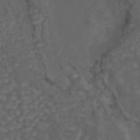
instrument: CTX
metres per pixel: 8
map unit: eAb
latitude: 43.9906
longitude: 105.7666
